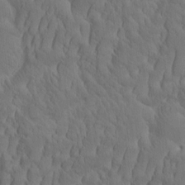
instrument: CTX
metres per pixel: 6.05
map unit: eHh
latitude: -1.8045
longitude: 15.6155
